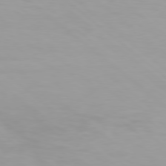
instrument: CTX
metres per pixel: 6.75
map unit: Hpe
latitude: 77.9528
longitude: -134.1389
